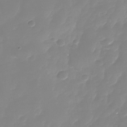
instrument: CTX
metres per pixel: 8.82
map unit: Nhu
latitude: -28.7652
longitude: -67.8961
